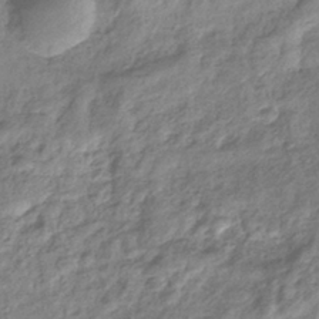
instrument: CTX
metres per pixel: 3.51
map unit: eHb
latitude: -38.1228
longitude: 80.7086
